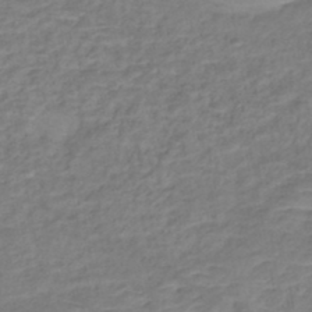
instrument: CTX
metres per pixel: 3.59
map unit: Nhe
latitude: -46.5762
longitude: 152.4629
